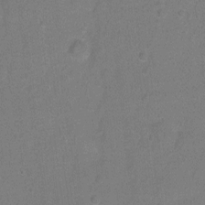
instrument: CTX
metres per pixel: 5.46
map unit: Hto
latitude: -5.8233
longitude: -35.5371
